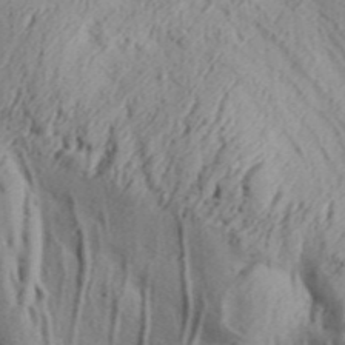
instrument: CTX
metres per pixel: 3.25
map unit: Aa
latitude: 32.4790
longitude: -136.3845
